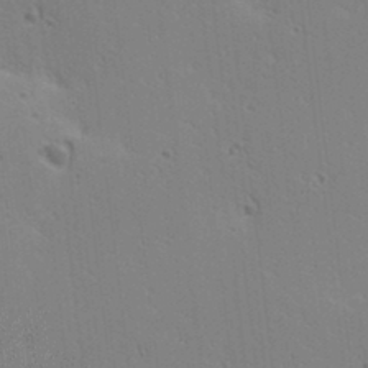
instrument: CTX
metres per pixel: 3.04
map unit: lAa
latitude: 13.0270
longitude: -107.4426
